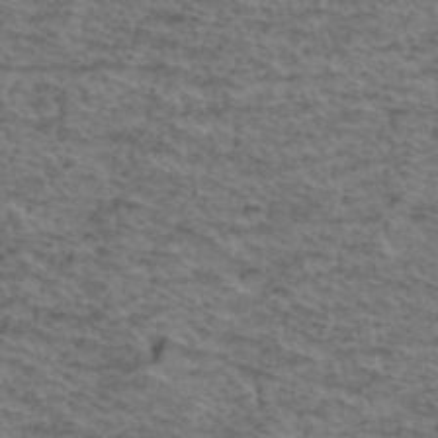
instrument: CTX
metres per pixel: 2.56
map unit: Hto
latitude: 38.1578
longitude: -45.2726
